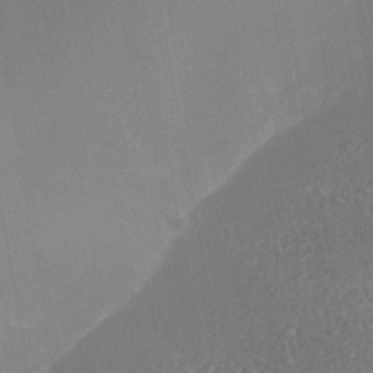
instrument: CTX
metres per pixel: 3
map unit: Nhe
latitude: -38.2362
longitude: -119.3481
